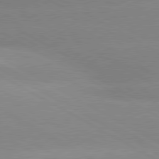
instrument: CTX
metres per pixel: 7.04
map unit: lApd
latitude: 80.1200
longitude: -147.6505
